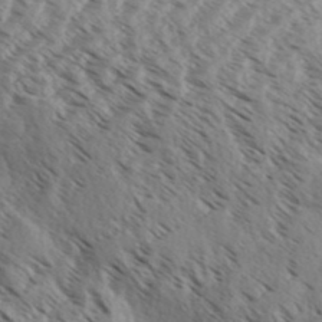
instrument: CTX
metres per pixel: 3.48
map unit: Aa
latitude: 32.4790
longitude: -139.4993
